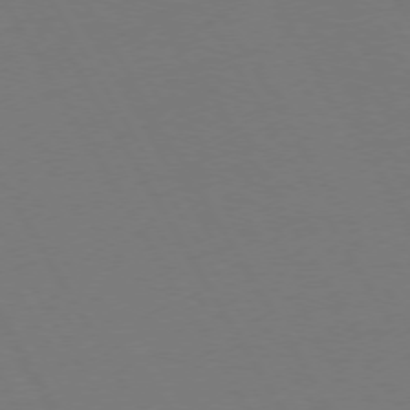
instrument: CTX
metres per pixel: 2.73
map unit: Hpe
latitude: 73.0081
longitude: -127.6505
